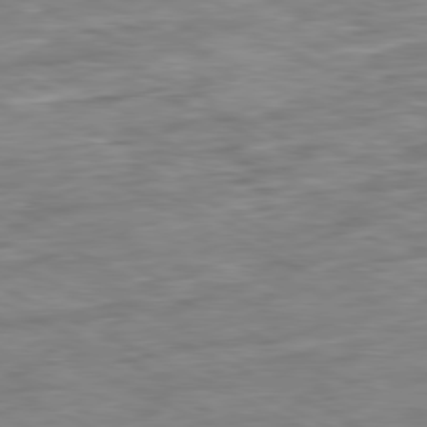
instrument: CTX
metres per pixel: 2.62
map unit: Ap
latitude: -80.8030
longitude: -91.5371
